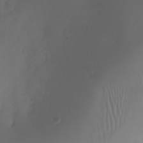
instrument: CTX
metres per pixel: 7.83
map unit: Nhu
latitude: -24.6896
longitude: -71.6316
